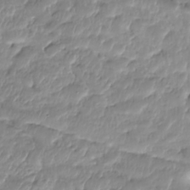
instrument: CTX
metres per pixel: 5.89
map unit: Nhe
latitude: -36.4251
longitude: -179.3860
